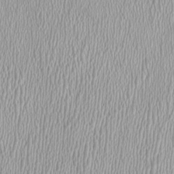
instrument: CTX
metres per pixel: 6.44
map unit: HNhu
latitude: -1.4266
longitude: -0.3467
